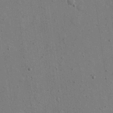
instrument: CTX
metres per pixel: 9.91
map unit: eHh
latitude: 15.9339
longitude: -68.7435
